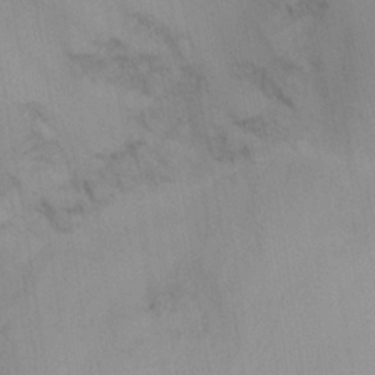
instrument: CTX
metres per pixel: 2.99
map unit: Aa
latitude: -3.8233
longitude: -70.8380
